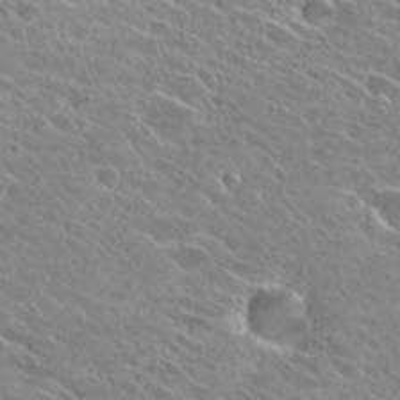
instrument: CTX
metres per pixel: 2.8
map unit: Hto
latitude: 28.2333
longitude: -43.8017
